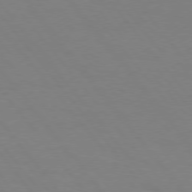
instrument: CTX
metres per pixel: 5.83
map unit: Hpe
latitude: 75.6694
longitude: -140.8758
